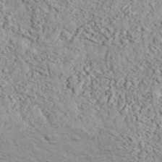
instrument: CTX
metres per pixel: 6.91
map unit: eHh
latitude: 37.4805
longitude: -80.8758
